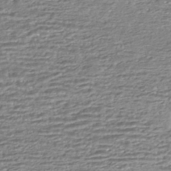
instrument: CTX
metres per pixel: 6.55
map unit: HNhu
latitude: -44.4251
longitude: 101.0864
